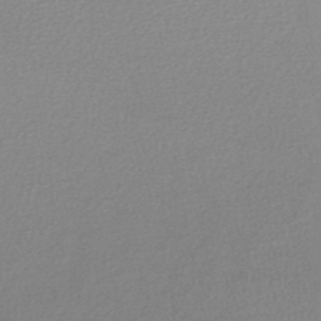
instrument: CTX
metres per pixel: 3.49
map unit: lHb
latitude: -45.3132
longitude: 76.8408
